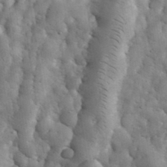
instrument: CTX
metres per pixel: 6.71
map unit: eHh
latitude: 33.8016
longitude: -67.7071
